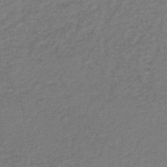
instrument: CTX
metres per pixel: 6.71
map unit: lHb
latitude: -45.7289
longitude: 60.4818
